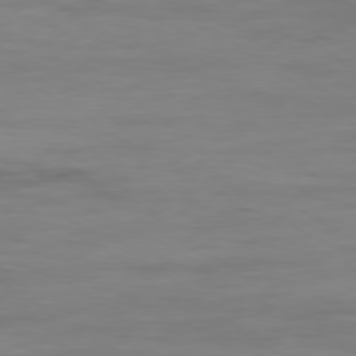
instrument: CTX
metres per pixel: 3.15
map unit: Ap
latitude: -79.2942
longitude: -77.4804
